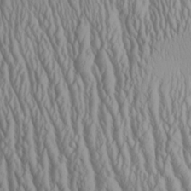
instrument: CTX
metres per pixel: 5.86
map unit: Aa
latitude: 25.8394
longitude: -135.9339
